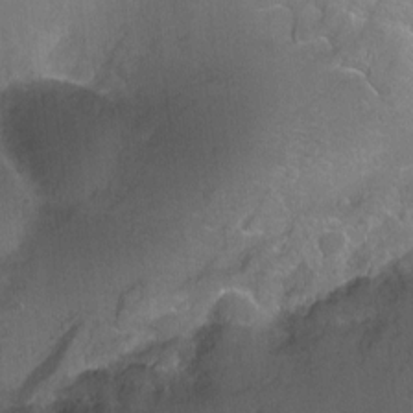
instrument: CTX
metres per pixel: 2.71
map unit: Ht
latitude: -7.6910
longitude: -36.8947
